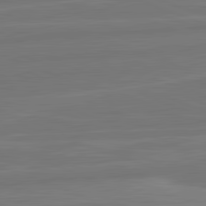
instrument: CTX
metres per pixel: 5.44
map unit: lApd
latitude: 82.2144
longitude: -174.2145
